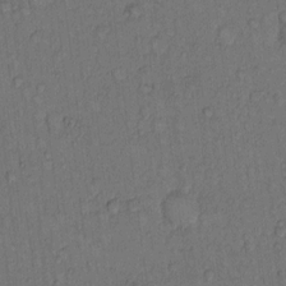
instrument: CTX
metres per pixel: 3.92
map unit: Hto
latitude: 9.4993
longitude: -58.4223
